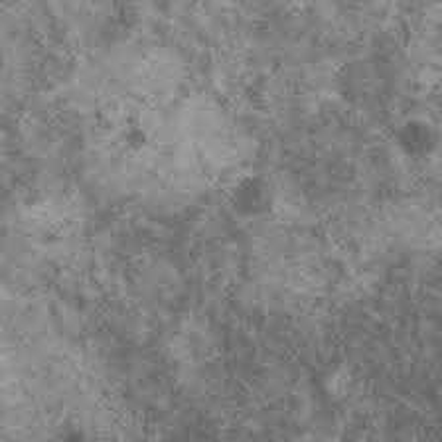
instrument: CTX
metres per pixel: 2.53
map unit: HNhu
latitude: 2.1389
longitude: 4.3684
